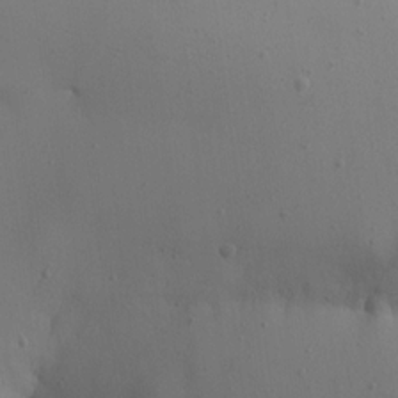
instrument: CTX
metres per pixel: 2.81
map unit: Aa
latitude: 15.3293
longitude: -142.9892
